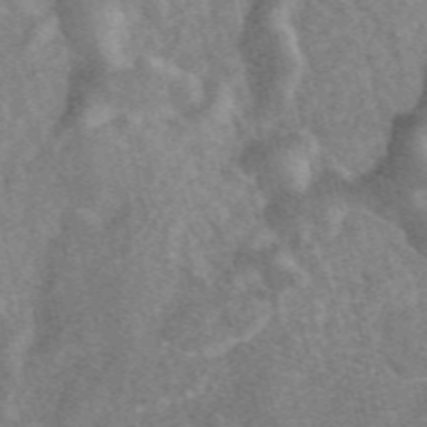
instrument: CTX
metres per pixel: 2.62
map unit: eAb
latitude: 47.5560
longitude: 119.0298
